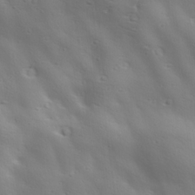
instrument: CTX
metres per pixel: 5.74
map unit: Ave
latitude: 19.1214
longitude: -138.0822
